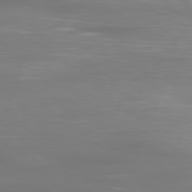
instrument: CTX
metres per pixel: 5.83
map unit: Ap
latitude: -78.4062
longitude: -97.0836
